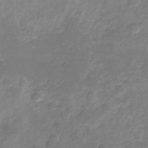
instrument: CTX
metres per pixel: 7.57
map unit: Nhu
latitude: -28.1039
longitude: -70.8947
